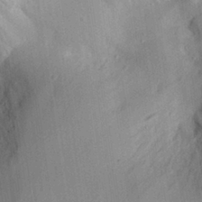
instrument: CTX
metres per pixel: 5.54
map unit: Aa
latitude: 29.0080
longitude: -144.0633
